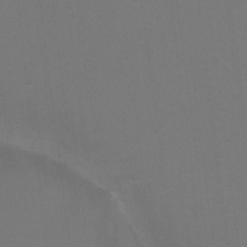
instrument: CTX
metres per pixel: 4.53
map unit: Ht
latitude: 1.5371
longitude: -33.7072
